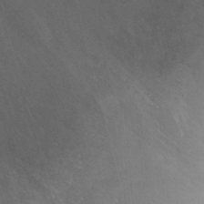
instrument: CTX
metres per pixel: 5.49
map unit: Nhu
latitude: 27.1781
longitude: -56.2900
